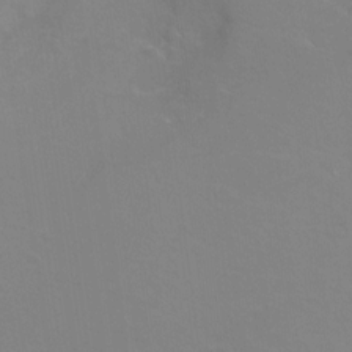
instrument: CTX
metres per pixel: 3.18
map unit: Ht
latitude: -0.0472
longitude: -38.0444
